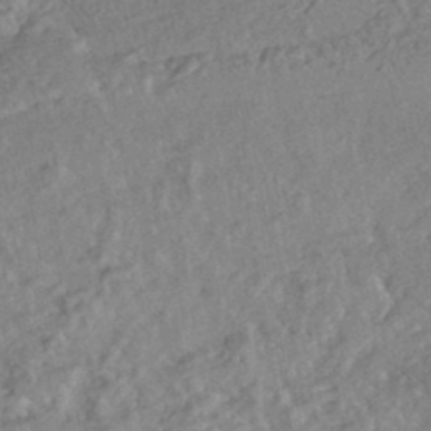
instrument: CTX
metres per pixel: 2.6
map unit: HNhu
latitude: -44.3873
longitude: 100.2550
